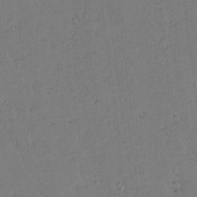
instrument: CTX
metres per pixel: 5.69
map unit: lAvf
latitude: 14.2712
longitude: -127.1970
